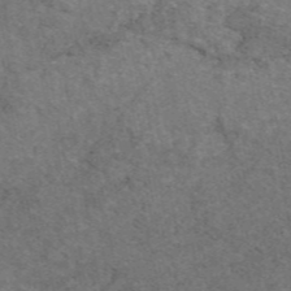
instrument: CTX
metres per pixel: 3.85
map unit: eAb
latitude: 47.7450
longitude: 116.8785
